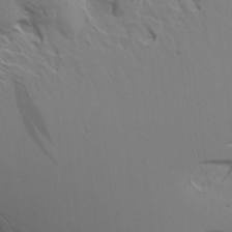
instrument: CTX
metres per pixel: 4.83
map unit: Aa
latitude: 18.7624
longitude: -144.8758
